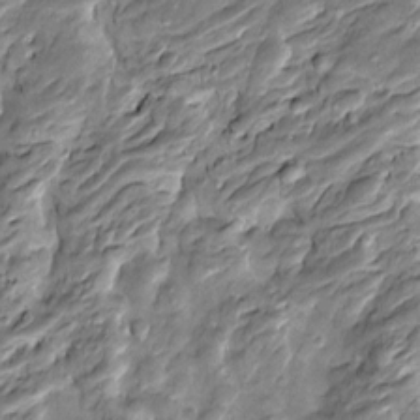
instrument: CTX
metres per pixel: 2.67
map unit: Htu
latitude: -5.0864
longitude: 157.5966
